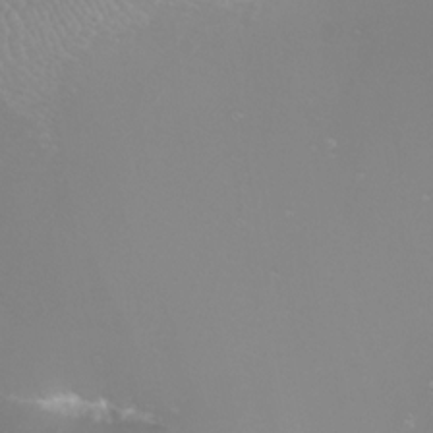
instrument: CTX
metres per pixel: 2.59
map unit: Nhu
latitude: -8.7085
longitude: -94.5735
